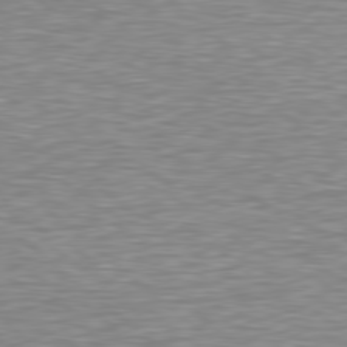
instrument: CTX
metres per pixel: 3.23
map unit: Hpe
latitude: 78.6113
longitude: -123.1025
